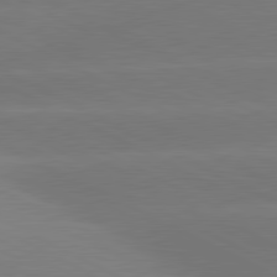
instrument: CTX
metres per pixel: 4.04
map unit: lApd
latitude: 81.0269
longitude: -151.1025
